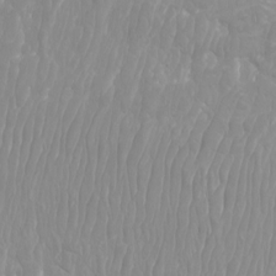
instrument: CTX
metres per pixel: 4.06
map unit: Htu
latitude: -9.5021
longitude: -75.6883
